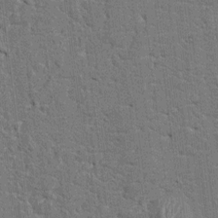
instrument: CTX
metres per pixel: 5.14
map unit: HNhu
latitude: 6.8002
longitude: -5.4993
